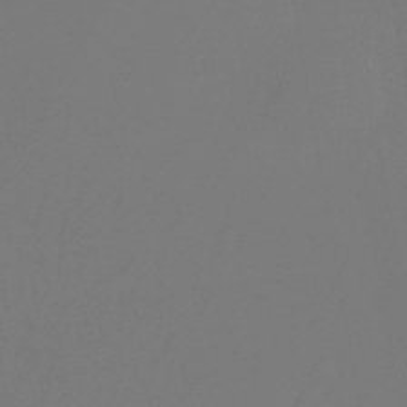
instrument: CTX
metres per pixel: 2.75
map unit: eHb
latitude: -43.8611
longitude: 88.2928
